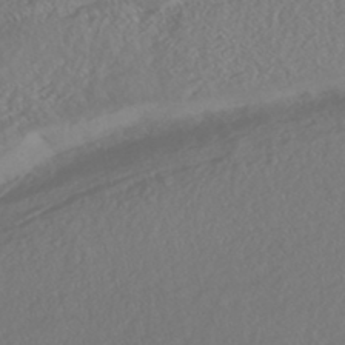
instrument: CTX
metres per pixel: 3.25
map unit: HNhu
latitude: -46.6896
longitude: 104.6707
